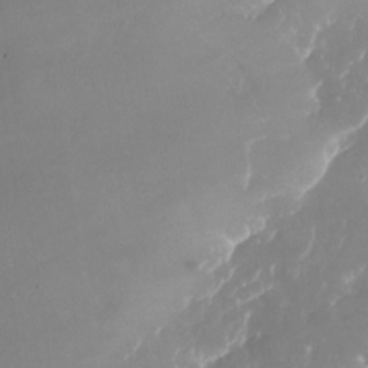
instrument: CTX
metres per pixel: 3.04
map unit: Nhu
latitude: -25.2754
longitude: -72.9703
